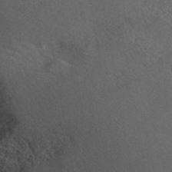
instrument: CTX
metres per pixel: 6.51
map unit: ANa
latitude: 42.6113
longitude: 53.2565
